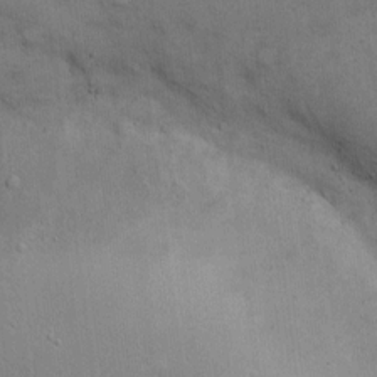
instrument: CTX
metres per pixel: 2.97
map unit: Hto
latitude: 10.9325
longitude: -61.2726
